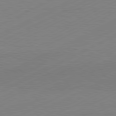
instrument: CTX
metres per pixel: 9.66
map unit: Hpe
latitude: -81.6533
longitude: 12.8408
